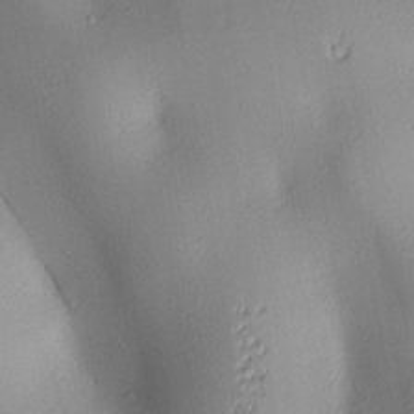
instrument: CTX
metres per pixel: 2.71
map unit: lAa
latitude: 2.7246
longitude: -116.4412
